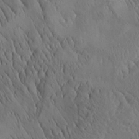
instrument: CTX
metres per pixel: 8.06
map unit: Aa
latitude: 26.5546
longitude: -142.1956
